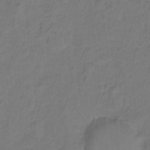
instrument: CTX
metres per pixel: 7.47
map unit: Hto
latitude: -1.8990
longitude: -34.3467
